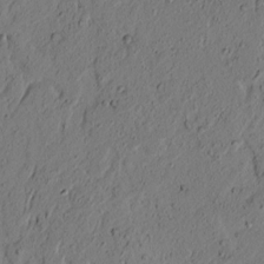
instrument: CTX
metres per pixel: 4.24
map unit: lAvf
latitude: 4.6490
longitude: 165.6722
